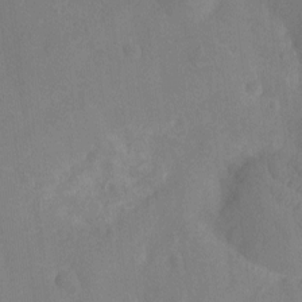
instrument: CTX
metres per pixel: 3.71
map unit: Ht
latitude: -10.9353
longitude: -23.8961
